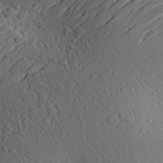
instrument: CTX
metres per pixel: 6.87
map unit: Aa
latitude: 24.2144
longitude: -145.2348
